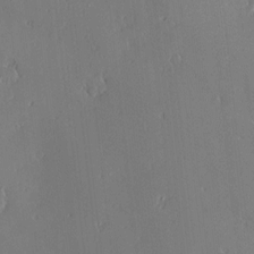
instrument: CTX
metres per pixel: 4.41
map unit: Nve
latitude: -7.9745
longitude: 173.4643
